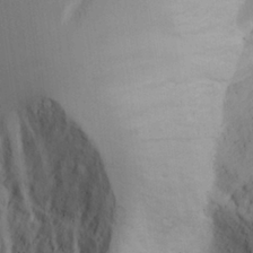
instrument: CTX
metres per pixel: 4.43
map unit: Aa
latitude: 25.7260
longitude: -132.4223
